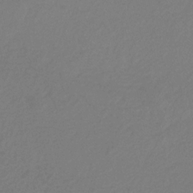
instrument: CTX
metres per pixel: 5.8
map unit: eHb
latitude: -29.4832
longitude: 66.0661
